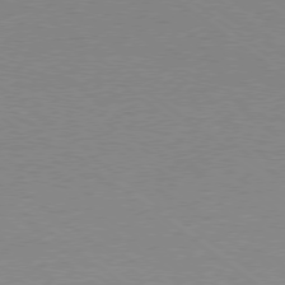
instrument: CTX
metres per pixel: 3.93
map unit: Hpe
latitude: -79.0675
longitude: 8.1984
